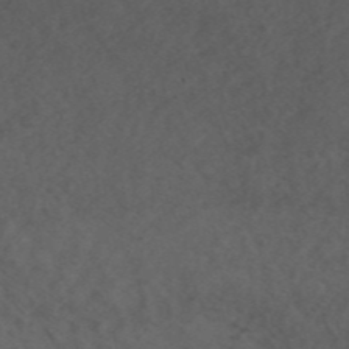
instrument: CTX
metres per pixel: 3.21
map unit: ANa
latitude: 44.0633
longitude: 26.7652
